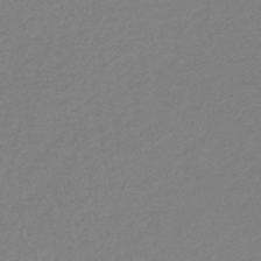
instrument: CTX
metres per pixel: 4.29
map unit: lHb
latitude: -45.1620
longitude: 73.7288
